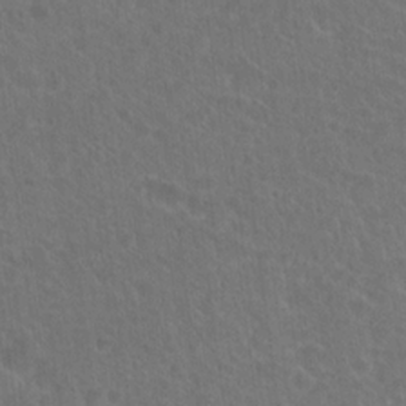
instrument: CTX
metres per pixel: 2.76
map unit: Hto
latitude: 18.4412
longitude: -40.1388
